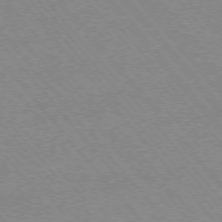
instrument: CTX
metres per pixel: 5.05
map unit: Ap
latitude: -76.2928
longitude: -94.9703
